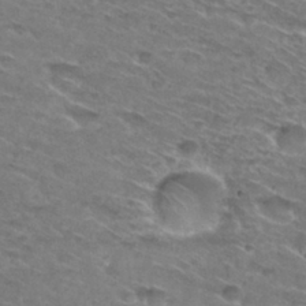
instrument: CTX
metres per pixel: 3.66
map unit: Hto
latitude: 29.8583
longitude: -46.4979
